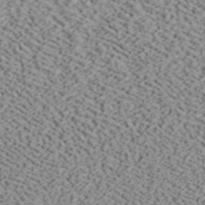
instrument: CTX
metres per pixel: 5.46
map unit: ANa
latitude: 40.3845
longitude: 19.0486
